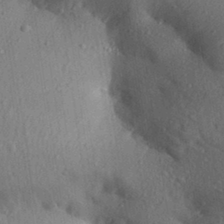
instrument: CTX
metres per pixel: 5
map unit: Aa
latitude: 29.9339
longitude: -146.8758
